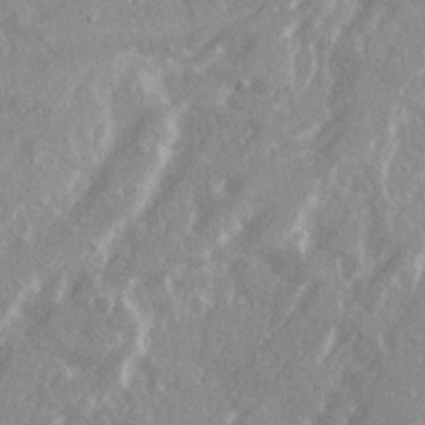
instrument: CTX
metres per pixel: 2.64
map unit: Ave
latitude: 21.2159
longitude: -130.7436
